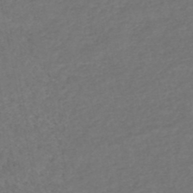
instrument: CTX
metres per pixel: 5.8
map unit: HNhu
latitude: -47.6155
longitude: 96.5385
